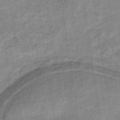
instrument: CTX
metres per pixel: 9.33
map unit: eHb
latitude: -37.8611
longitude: 77.7478
